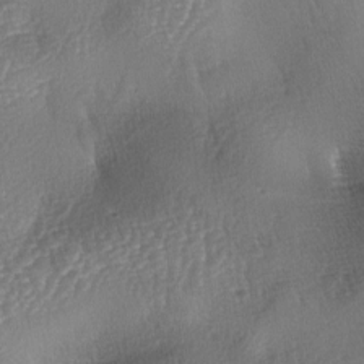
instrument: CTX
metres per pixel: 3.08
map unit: lAa
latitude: -4.5007
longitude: -128.6112
